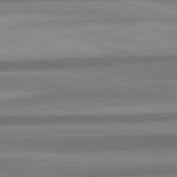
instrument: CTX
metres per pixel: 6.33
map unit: lApd
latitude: 82.6301
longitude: 179.0675
